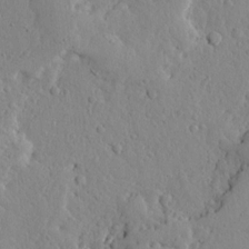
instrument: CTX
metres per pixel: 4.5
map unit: Ave
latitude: 13.5182
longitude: -133.8772
